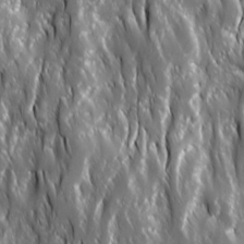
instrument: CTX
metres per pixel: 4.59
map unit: Ave
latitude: 15.3860
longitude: -133.4426
